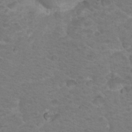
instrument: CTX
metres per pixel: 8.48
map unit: Nhu
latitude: 18.2711
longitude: -32.1011
